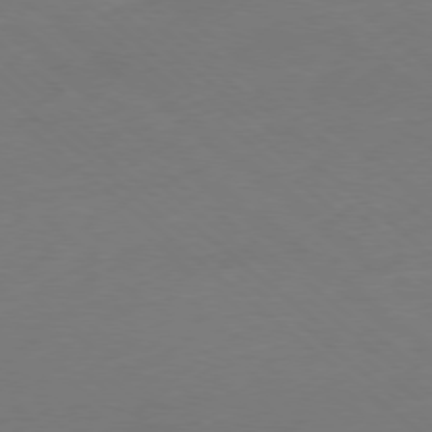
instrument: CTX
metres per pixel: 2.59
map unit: Ap
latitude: -78.5762
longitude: -99.2914
